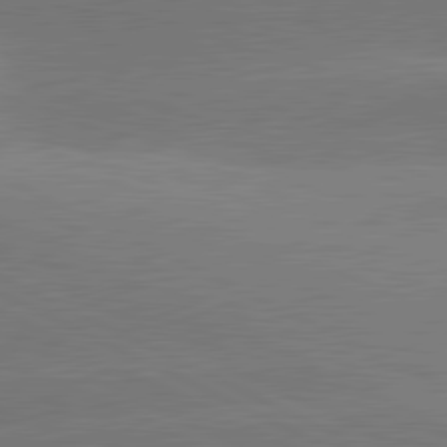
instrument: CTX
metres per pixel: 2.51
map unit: lApd
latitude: 81.5371
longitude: -153.7639
